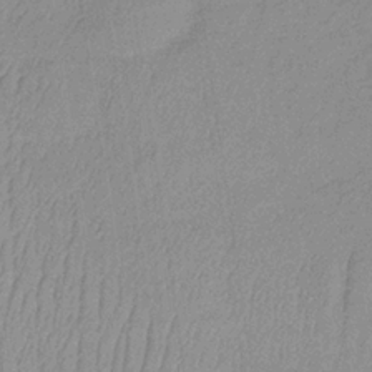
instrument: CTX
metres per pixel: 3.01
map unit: lHb
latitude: -34.6707
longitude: 70.2173
